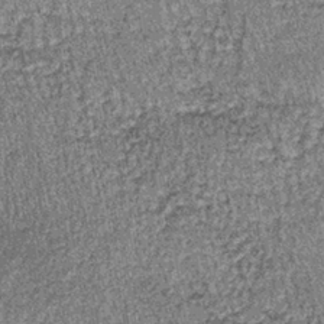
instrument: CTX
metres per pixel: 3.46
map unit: lHb
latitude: -38.7463
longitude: 66.8597
